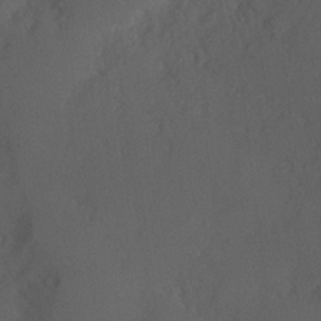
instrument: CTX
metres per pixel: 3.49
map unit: Hve
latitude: 12.6113
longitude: -89.8395
